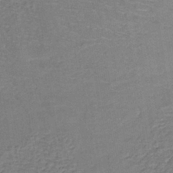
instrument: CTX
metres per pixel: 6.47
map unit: lHb
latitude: -39.1053
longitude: 61.3888
